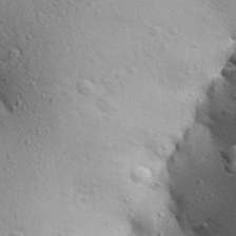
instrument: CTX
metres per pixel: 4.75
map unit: Aa
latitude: 28.0255
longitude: -148.6113
